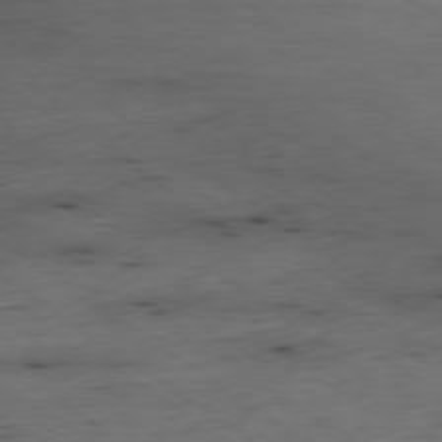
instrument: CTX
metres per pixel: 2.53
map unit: Hpe
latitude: -79.1809
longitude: 12.5196
